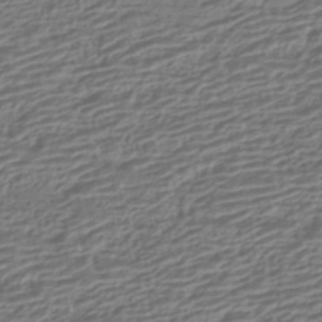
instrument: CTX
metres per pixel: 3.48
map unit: HNhu
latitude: -42.8408
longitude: 104.8786
